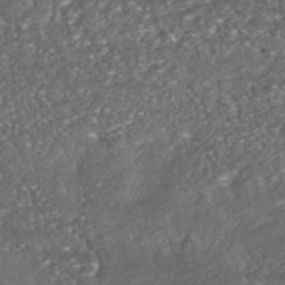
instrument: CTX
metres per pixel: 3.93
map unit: HNhu
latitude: -46.1794
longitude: 104.9352
